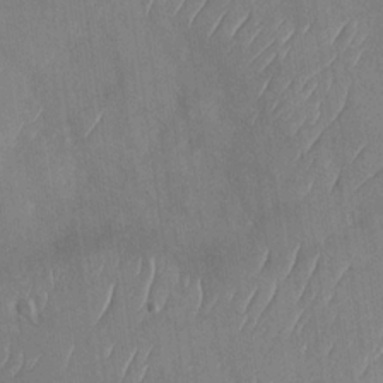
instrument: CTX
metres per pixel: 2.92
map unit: Nhu
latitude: -29.8611
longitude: -59.5938
